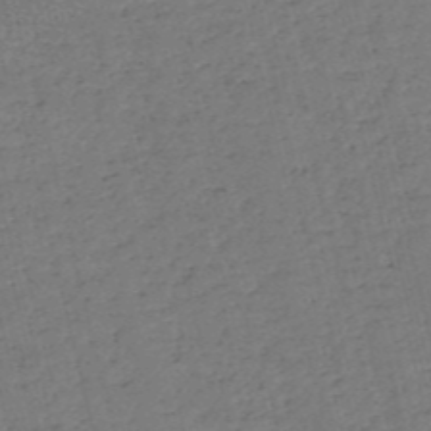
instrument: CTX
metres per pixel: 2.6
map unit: HNb
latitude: -53.7477
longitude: -39.5938
